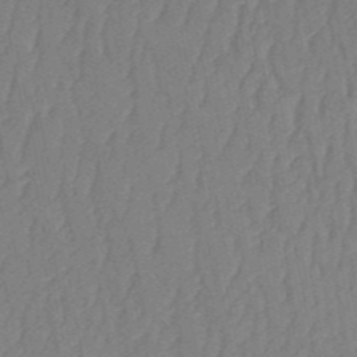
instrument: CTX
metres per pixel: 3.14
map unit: HNb
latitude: -52.1605
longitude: -50.2711
